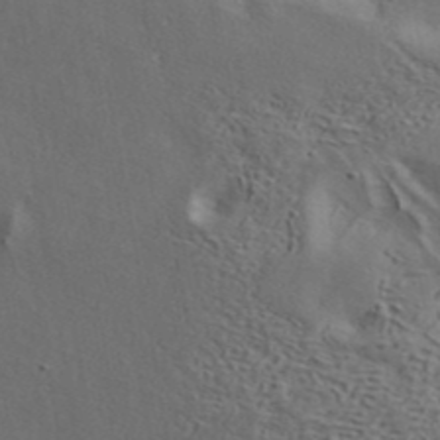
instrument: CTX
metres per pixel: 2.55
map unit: ANa
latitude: 42.6868
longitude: 55.3888
